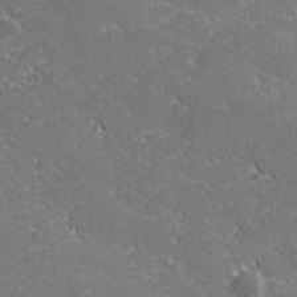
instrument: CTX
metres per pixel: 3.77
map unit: lHvf
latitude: 27.2348
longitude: 141.3321
